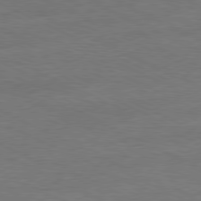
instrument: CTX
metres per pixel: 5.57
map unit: Ap
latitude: -81.1242
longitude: -85.1592
